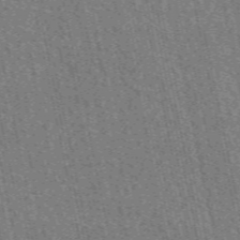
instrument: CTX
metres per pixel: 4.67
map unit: eAb
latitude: 51.7449
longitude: 114.4818
